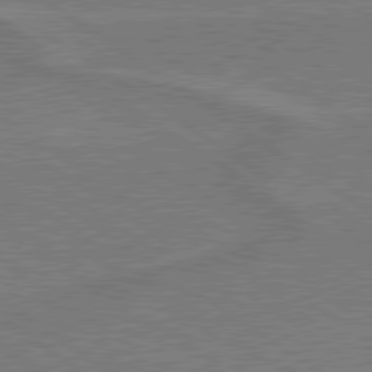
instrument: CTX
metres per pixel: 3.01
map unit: lApd
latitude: 79.7450
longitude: 166.3873
